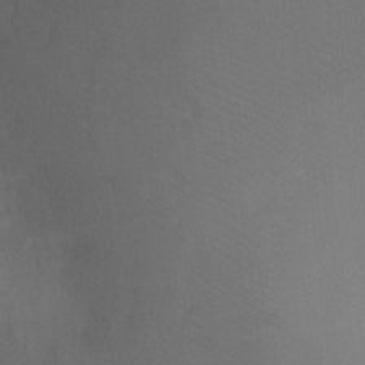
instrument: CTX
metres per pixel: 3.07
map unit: Ht
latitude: -11.2376
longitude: -34.9513
